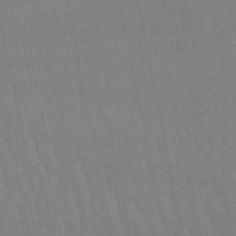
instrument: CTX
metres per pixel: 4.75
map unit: lHb
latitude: -50.1795
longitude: 71.0298
